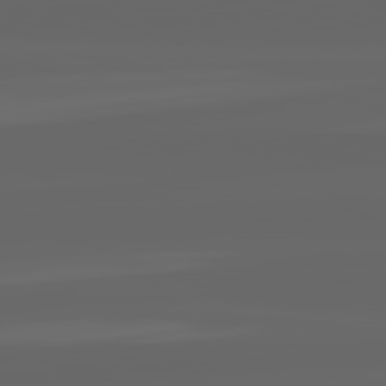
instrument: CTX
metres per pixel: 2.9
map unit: lApd
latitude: 82.3467
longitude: -170.2900
